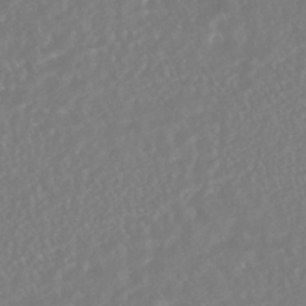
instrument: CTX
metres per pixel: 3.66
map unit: HNhu
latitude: -45.1620
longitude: 103.8045
